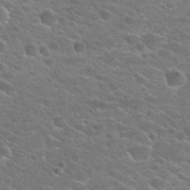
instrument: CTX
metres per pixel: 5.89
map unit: Hto
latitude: 25.5371
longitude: -50.0633
